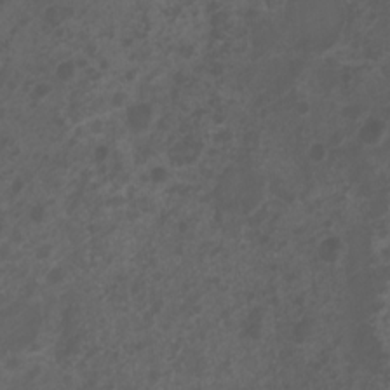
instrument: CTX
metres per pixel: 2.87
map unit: Ht
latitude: 1.9528
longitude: -22.6868
